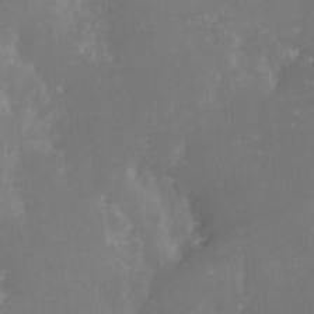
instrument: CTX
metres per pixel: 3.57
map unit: Nhe
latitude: -27.2753
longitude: -109.3859
